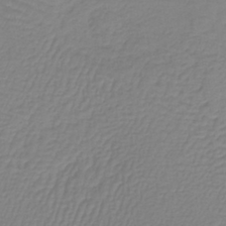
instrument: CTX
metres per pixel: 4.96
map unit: lHb
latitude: -41.4454
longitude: 61.2187
